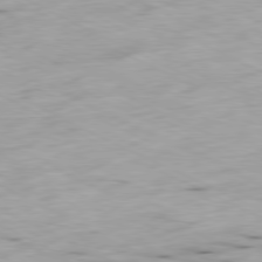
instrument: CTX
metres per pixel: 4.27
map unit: Ap
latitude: -80.1795
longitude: -67.1025
